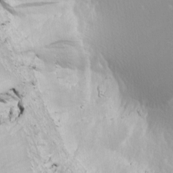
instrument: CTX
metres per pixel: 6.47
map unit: lAa
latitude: -9.3321
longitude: -125.7071
